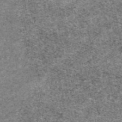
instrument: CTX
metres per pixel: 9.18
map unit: eAb
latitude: 49.2726
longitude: 105.7855
